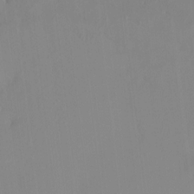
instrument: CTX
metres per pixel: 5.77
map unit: HNhu
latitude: 6.4790
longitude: 2.5384
